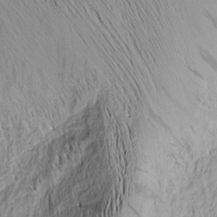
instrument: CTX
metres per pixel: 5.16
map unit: Nhu
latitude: -4.1039
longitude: -150.0633
